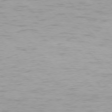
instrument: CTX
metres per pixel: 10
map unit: Ap
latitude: -76.9542
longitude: -65.3293
